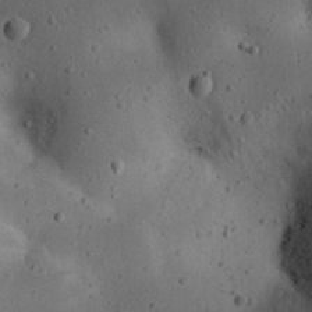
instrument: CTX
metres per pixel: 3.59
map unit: eHh
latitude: 23.1403
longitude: -70.4790
